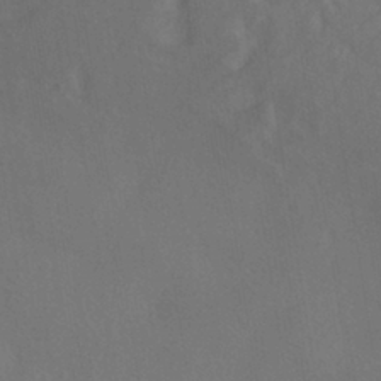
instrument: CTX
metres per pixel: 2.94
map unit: HNhu
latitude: -39.8234
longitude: 95.8422
